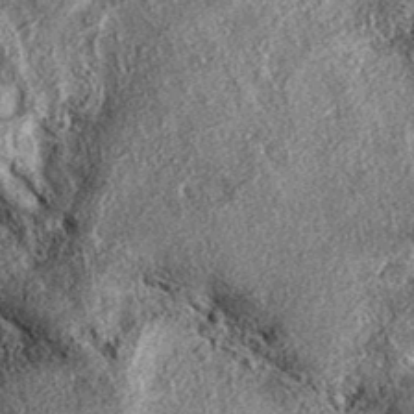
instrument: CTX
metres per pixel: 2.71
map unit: eAb
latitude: 36.8758
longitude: 108.1984
